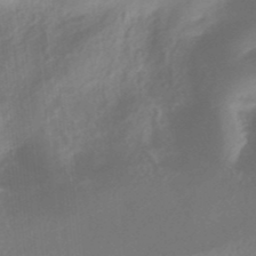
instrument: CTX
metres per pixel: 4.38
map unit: HNhu
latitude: -40.7841
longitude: 92.5763
